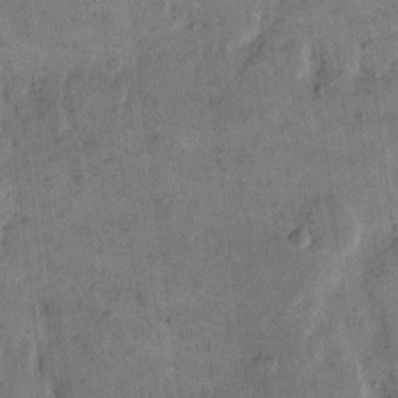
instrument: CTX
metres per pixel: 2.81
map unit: eHh
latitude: 14.0444
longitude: -66.6679
